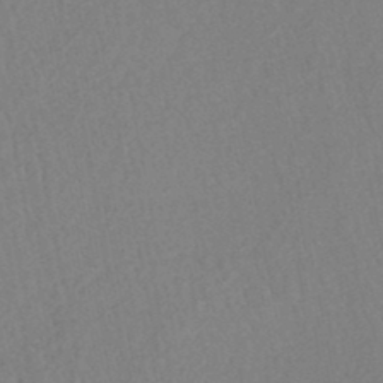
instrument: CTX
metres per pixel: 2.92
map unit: HNhu
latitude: -47.7666
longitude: 103.1620
